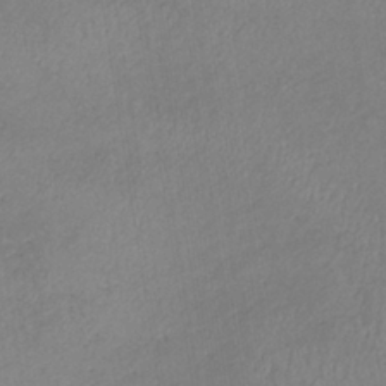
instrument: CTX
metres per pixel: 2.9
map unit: lHb
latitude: -36.8408
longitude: 71.4832
